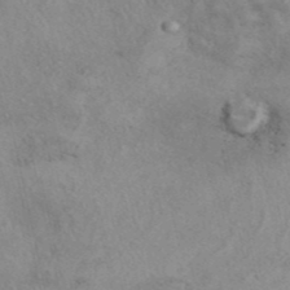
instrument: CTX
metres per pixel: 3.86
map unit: eAb
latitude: 40.7813
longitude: 109.2187
